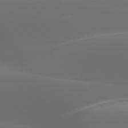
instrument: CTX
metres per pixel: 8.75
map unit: lApd
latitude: 77.8205
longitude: -53.2726
